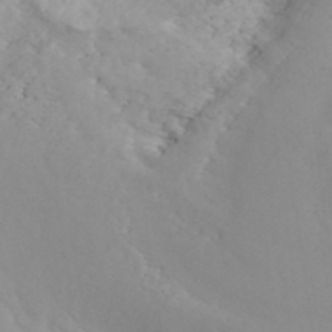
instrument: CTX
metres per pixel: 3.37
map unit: ANa
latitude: 43.8772
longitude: 45.0864
